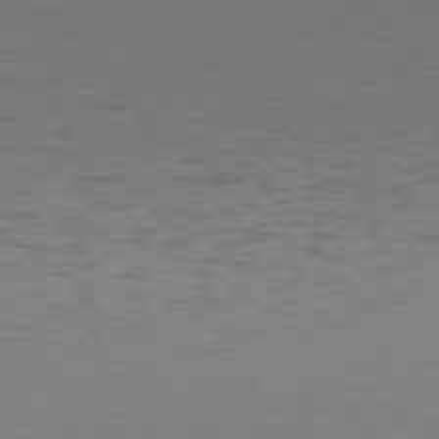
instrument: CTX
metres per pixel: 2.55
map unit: Hpe
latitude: 75.6505
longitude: -144.2900
